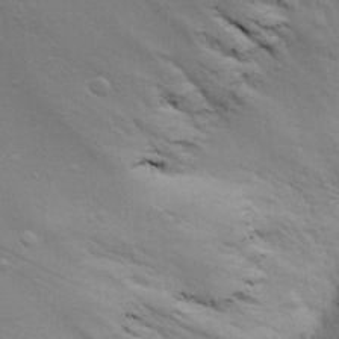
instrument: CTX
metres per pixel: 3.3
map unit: eHh
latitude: 25.0458
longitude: -72.0633
